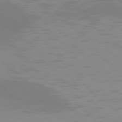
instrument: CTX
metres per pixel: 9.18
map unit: Hpe
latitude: 77.1781
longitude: -174.4790
